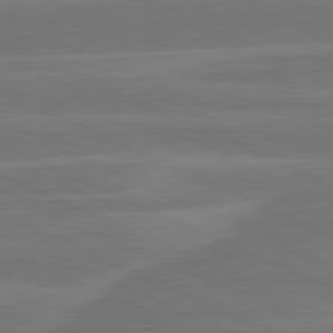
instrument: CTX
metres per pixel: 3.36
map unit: lApd
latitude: 81.6505
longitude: -135.4615
